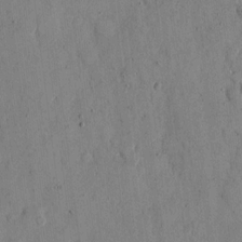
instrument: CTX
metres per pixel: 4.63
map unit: eHh
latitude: 12.3845
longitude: -69.0270
